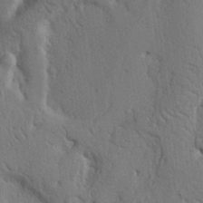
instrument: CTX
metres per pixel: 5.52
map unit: Nhu
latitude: 14.3090
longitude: -78.9892
